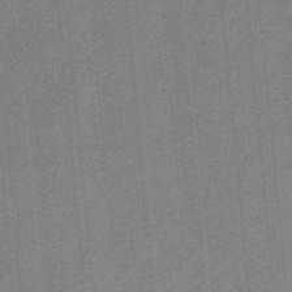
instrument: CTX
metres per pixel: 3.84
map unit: HNb
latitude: -34.4629
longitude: 57.0675
